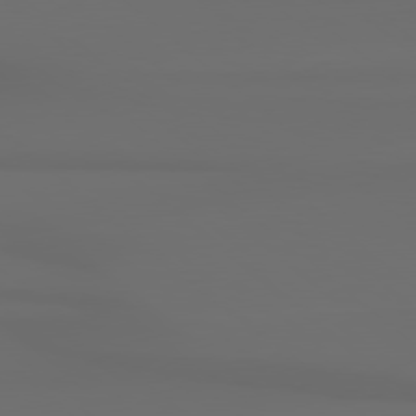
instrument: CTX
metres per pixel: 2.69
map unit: Hpe
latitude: 78.3656
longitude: -133.3104
